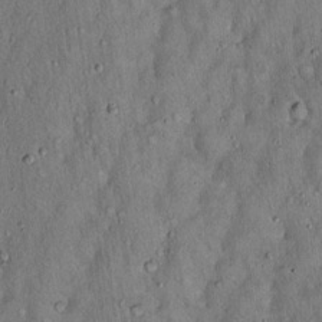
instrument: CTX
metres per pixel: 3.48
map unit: Hto
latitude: 15.7639
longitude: -58.9703
